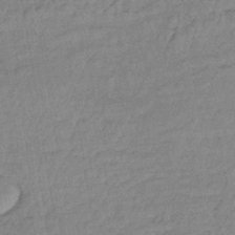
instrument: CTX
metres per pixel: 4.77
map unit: lHb
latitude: -35.7100
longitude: 66.3495
